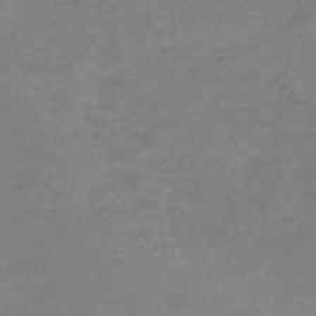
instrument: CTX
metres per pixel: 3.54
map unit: lHb
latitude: -40.4440
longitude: 67.0297
